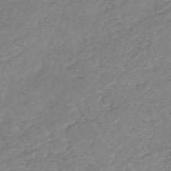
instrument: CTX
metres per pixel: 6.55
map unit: HNb
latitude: -31.7477
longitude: 59.5588
